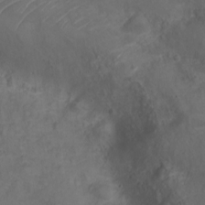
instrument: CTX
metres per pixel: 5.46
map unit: Nve
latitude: -19.9745
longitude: 104.1983
